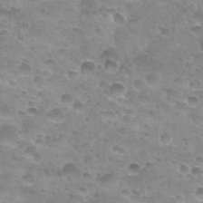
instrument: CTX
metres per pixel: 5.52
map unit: Nhu
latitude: 27.5182
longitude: -54.9703
